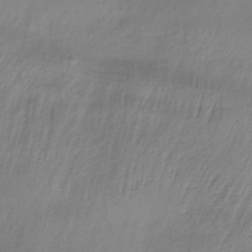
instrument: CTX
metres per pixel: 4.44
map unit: lHb
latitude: -34.9164
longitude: 66.4629
